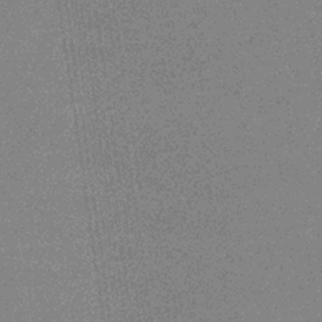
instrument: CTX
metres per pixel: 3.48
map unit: eHb
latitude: -34.3117
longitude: 73.0864
